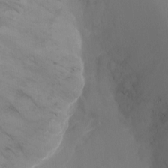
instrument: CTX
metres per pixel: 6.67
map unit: Ht
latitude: -8.9353
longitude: -24.7057
